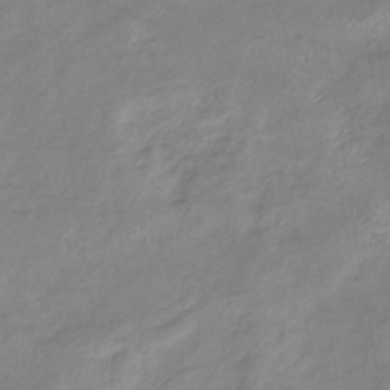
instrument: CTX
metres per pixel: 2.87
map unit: eHb
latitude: -36.9919
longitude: 74.6519
